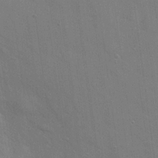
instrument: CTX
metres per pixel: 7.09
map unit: Hto
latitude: 21.1592
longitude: -54.3656
